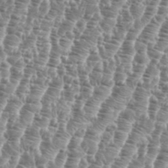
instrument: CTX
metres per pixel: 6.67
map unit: eHh
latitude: 34.9891
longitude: -135.5749
